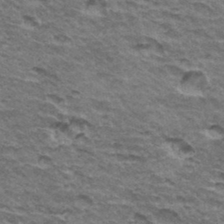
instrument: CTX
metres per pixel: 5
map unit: Hto
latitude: 35.1025
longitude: -42.8758
